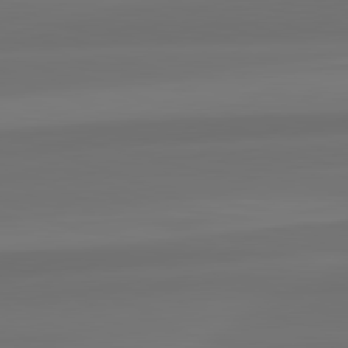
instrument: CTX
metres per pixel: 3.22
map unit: lApd
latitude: 82.3089
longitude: -173.5560
